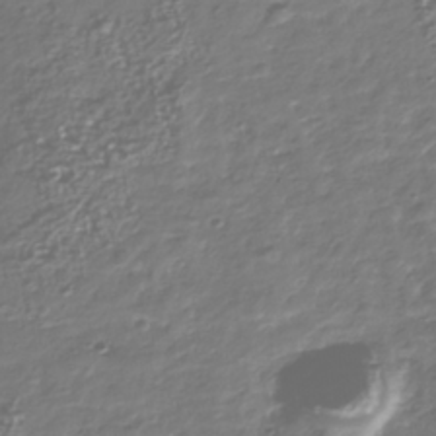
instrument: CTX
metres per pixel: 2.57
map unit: Nhu
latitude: -40.0850
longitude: -81.9150
